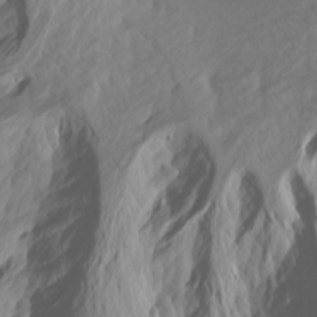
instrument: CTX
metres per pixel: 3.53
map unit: Htu
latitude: -3.7666
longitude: -72.2334
